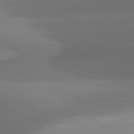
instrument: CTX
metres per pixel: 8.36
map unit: lApd
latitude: 81.6694
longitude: 130.1228
